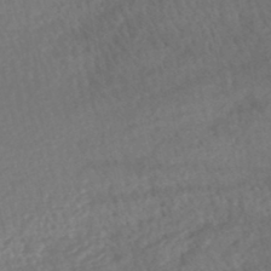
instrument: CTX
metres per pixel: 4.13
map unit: HNhu
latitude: -48.3684
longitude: 102.1228
